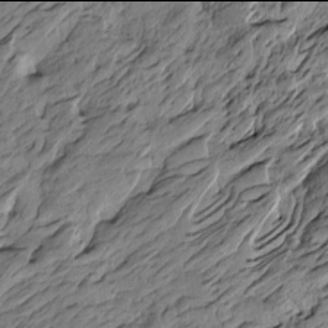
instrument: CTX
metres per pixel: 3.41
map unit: Htu
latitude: -6.0094
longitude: -178.8380
